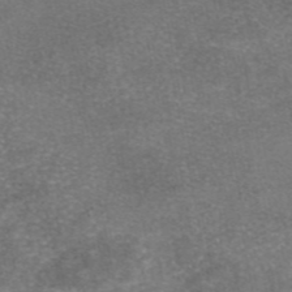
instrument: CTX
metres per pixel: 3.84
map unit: eAb
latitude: 46.4979
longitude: 104.3684
